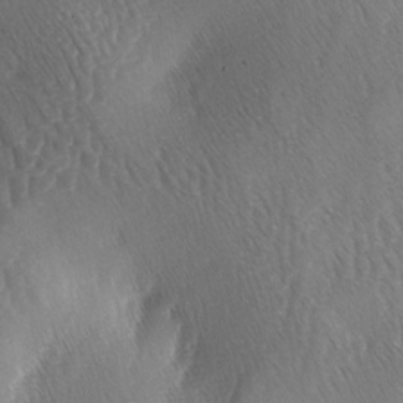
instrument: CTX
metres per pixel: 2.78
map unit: lAa
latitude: -5.0864
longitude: -128.5923
